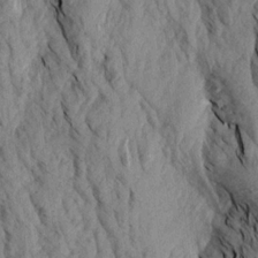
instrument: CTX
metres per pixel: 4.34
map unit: Aa
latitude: 18.6868
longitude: -145.8394
